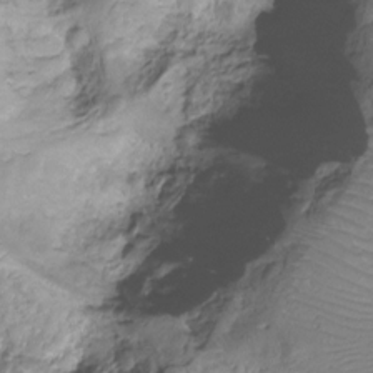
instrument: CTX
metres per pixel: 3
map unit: Nhu
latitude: -15.1243
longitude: -26.2145
